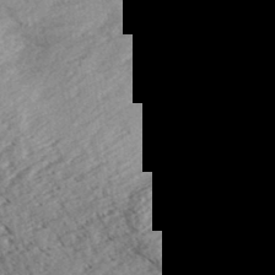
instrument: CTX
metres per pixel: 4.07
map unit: eHh
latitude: 35.6694
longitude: -139.3482
